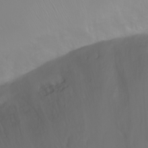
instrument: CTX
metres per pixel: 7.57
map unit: eHh
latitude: 1.3670
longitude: -54.7813
